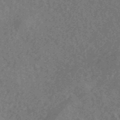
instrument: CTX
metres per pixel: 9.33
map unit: eHb
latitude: -44.3306
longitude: 88.9730
